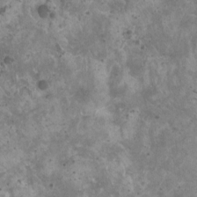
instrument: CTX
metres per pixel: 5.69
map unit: HNhu
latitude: 0.1388
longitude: 1.9556
